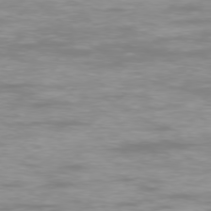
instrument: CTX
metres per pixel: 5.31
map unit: Ap
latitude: -77.7100
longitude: -80.4223
